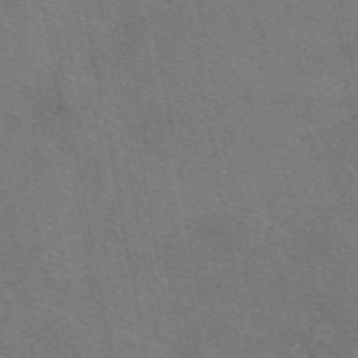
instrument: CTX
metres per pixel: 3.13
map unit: eAb
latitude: 50.5356
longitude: 110.4818
